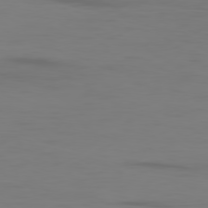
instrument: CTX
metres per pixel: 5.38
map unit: Ap
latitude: -80.1606
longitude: -93.0269
